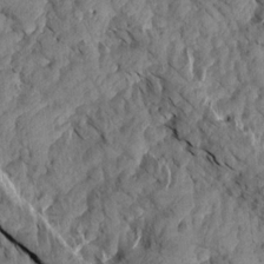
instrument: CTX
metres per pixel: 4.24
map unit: Aa
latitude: 16.6491
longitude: -145.4237
